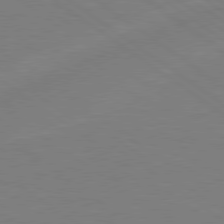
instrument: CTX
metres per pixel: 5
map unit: Hpe
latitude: 78.9892
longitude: -149.5371
